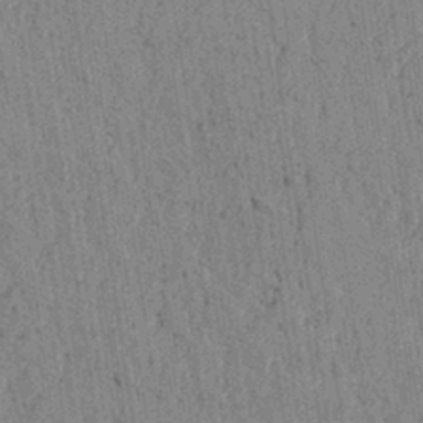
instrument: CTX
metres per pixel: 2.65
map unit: lAvf
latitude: 5.5938
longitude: 164.7841
